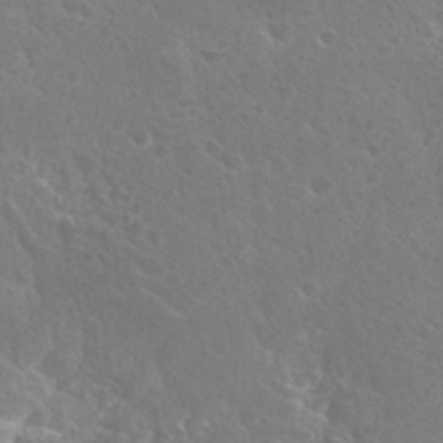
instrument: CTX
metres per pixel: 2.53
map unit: Hto
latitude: 27.1781
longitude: -40.1955
